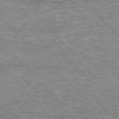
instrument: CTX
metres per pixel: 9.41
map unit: lApd
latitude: 76.6112
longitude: -74.8002
